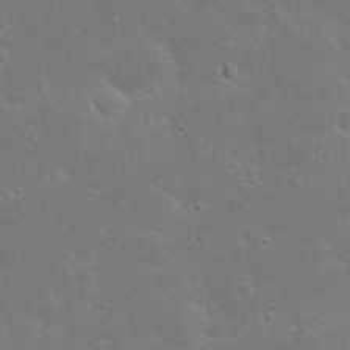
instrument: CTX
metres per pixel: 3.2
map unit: Nhu
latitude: 23.1025
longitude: -71.8772
